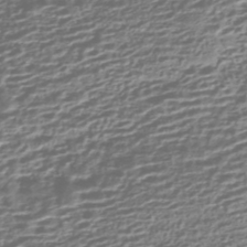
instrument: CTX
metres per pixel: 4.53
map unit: HNhu
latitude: -43.7099
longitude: 98.9919
